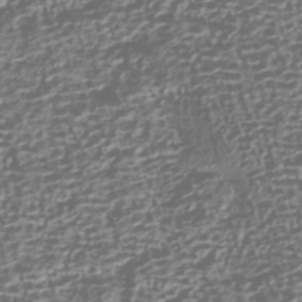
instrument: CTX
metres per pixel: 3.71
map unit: HNhu
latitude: -42.8030
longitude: 106.5574
